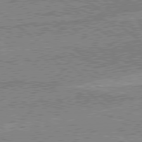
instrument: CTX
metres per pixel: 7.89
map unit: Hpe
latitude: 78.7813
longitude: -143.8017
